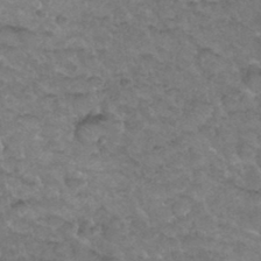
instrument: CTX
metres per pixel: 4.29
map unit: Hto
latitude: 35.9339
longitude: -49.8961
